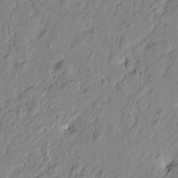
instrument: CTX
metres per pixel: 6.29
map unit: Htu
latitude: -1.8423
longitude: -178.4979
